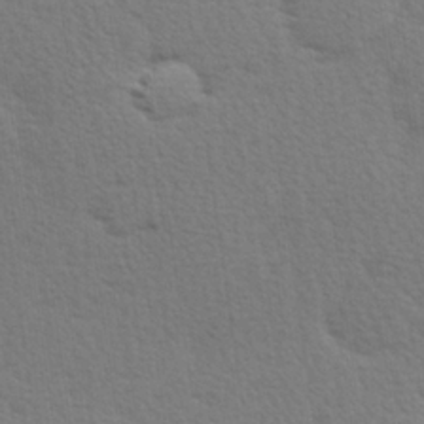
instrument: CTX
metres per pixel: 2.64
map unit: Hve
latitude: 26.8380
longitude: -94.0444
